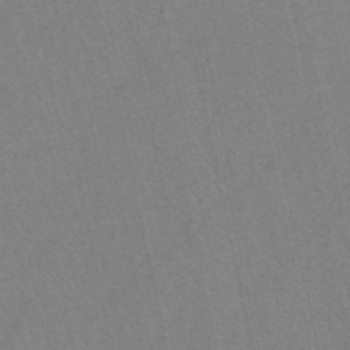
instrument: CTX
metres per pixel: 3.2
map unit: HNb
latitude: -45.2187
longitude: -41.6504
